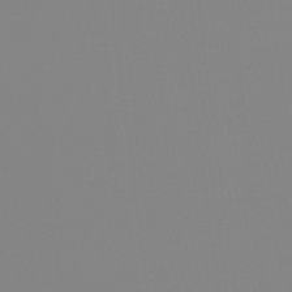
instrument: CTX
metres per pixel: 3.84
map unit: Ht
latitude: -13.9367
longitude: -51.3670
